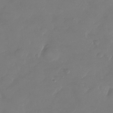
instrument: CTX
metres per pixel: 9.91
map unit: Nhu
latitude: -28.4818
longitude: -71.9150
